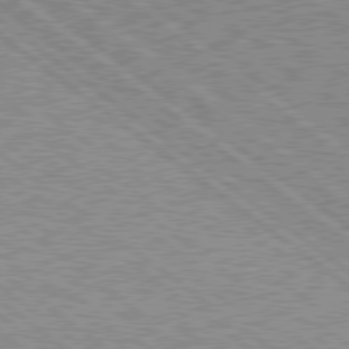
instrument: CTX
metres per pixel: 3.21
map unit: Hpe
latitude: 78.6113
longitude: -169.2726
